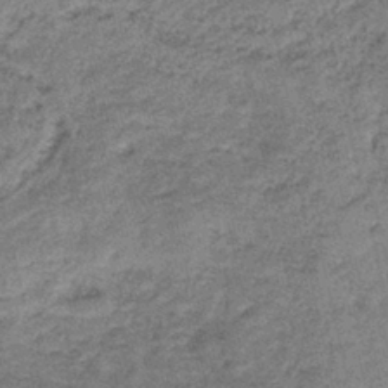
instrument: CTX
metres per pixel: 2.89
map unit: HNb
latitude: -39.7856
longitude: 49.7289
